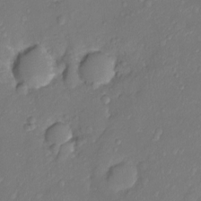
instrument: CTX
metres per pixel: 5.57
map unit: Ht
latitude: -10.6519
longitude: -23.3671
